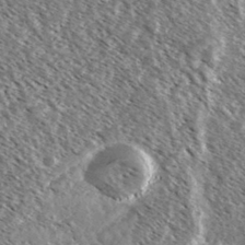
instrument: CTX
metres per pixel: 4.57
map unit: Ave
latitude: 37.2348
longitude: -109.7071
